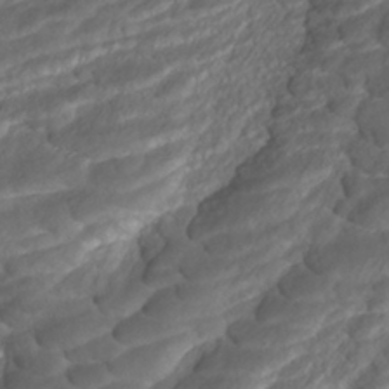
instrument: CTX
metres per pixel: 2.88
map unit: ANa
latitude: -41.6533
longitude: 108.8030
